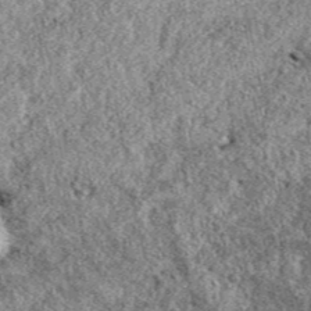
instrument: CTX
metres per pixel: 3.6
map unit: eAb
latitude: 38.0255
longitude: 110.1039
